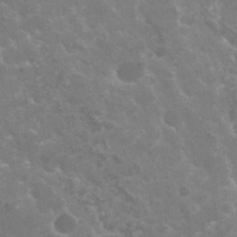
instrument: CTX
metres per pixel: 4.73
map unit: Hto
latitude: 30.2334
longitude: -43.7639
